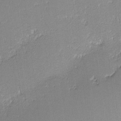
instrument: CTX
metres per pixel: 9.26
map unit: lHvf
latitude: -12.9164
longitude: -103.7072
